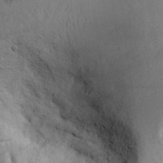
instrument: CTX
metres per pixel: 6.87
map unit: Aa
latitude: 28.7435
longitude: -144.8947
